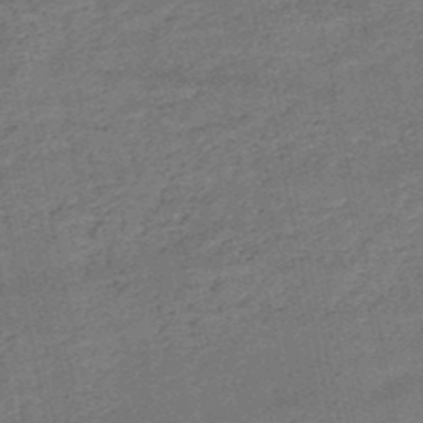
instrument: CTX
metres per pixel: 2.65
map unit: HNb
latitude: -51.2565
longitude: -40.1388
